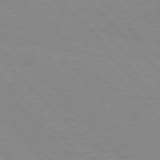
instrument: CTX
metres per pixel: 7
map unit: Hpe
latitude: 76.6490
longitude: -154.8569
